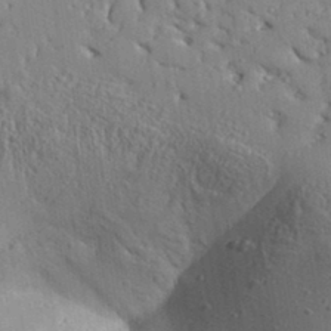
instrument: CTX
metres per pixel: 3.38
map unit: Aa
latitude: 32.2523
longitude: -133.1025
